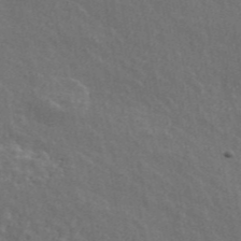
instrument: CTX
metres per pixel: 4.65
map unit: ANa
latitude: 45.8395
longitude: 38.2739
